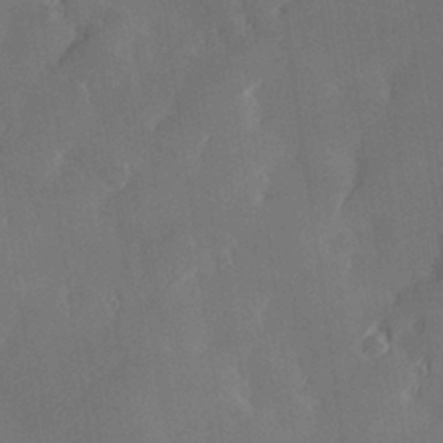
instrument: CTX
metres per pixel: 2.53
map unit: Hve
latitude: 28.3467
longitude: 145.0864
